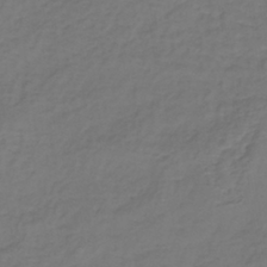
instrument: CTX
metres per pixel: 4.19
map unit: lHb
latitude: -39.0676
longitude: 63.8044
